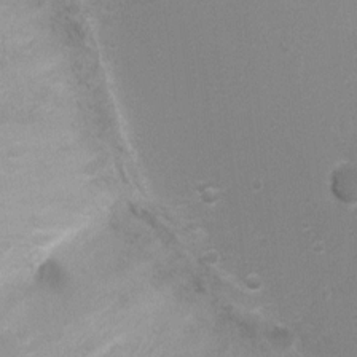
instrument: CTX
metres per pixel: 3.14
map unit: Ht
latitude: 1.7260
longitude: -25.9717
